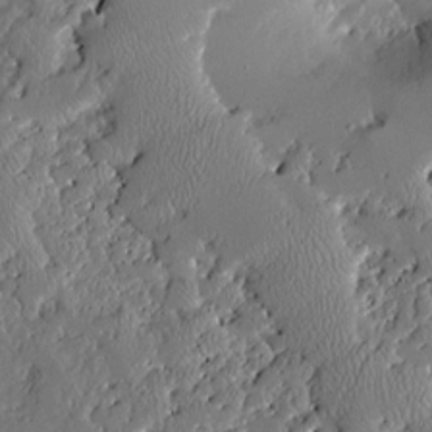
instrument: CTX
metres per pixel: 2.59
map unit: Aa
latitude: 12.3656
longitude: -126.6869
